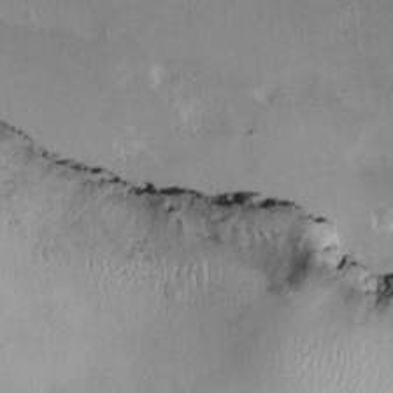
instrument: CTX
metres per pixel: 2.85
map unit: HNhu
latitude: 5.7639
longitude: 3.4265
